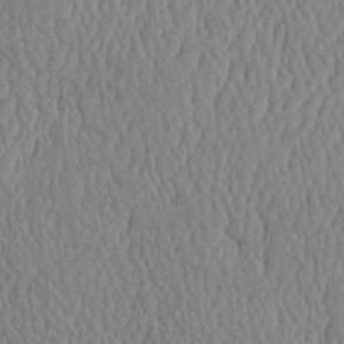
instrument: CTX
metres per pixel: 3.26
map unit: eHh
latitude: -3.9178
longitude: 15.3699
